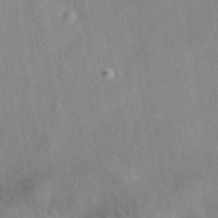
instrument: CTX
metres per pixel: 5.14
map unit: eAb
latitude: 40.5356
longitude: 108.7841
